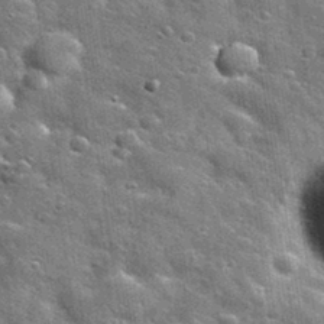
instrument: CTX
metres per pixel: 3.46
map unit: Nhu
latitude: 32.0822
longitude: -54.1011
